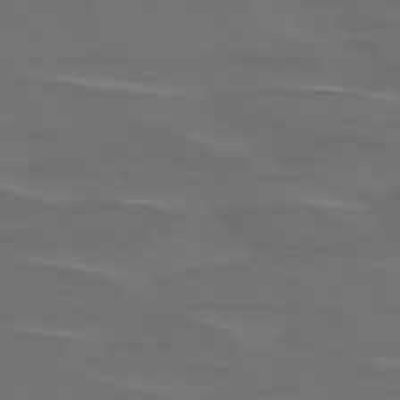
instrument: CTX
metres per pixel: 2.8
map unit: lApd
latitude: 75.5182
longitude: -79.5371
